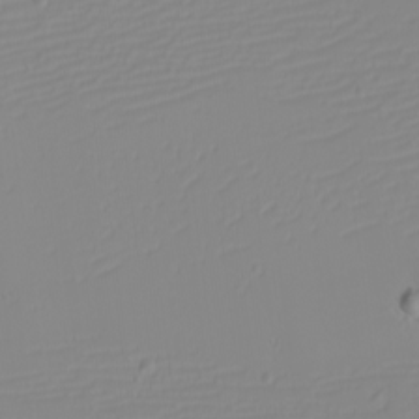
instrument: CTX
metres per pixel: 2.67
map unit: eHh
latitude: -6.1605
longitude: -84.5546
